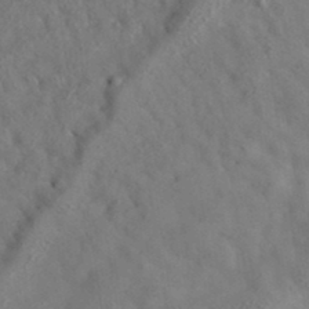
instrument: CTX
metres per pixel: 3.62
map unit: eAb
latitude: 35.0269
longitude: 108.0094
